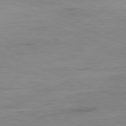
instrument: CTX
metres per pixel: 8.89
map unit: Ap
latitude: -81.0865
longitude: -90.1767
